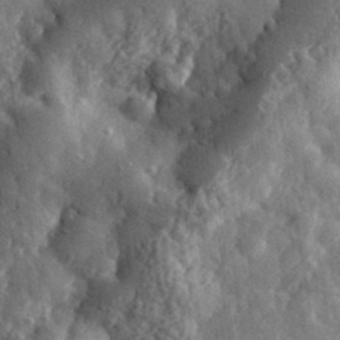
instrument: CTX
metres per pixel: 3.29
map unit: eHh
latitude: 35.2159
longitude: -80.9325
